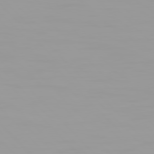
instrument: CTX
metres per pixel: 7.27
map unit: Hpe
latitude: 77.4426
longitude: -140.0633
